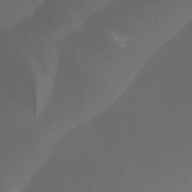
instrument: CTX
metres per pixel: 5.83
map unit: Ht
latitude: -14.2173
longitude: -57.8961
